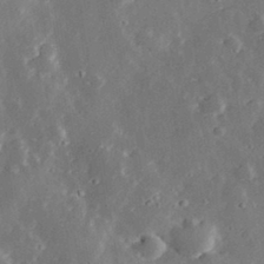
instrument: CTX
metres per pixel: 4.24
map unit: lHvf
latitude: 32.8758
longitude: -85.0836
